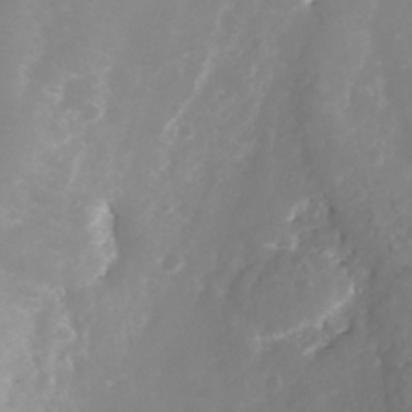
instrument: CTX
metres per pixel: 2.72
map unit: Nhu
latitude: -40.8030
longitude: -83.2348
